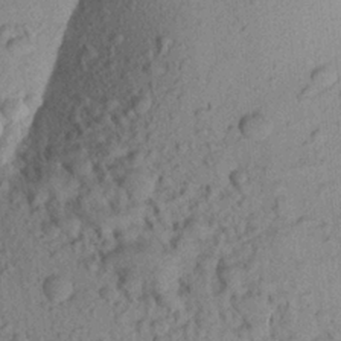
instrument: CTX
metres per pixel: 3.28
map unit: Aa
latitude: 22.8002
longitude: -148.0444
